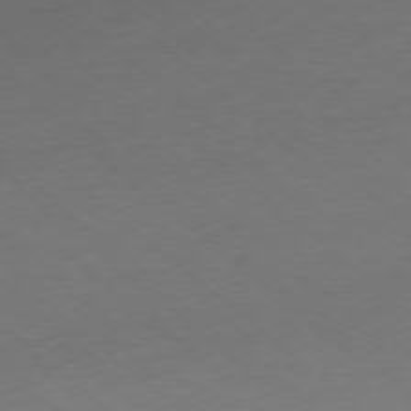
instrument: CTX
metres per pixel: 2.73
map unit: Ap
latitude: -77.9178
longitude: -96.8380
